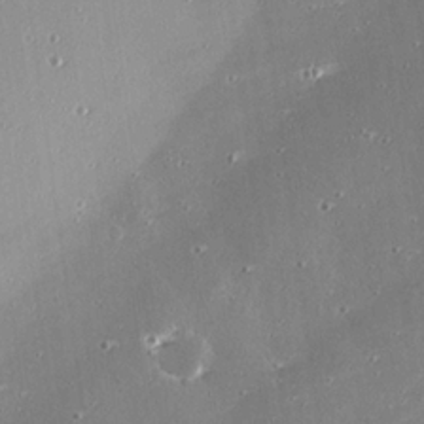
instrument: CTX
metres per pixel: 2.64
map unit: eHh
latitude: 24.8757
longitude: -89.7072
